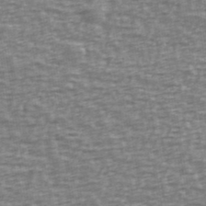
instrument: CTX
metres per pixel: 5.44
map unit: Ave
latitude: 40.0633
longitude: -113.3104
